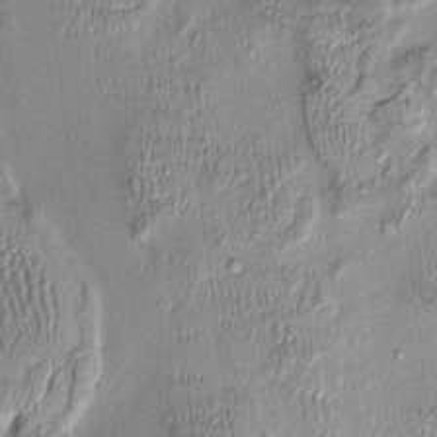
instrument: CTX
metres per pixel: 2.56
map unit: Nhu
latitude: -0.4818
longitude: -14.3279
